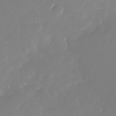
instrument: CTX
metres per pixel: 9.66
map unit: Nhu
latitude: -28.1228
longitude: -76.0255
